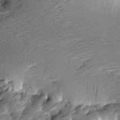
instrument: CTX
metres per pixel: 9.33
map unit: Aa
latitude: 6.2711
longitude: -137.0837
